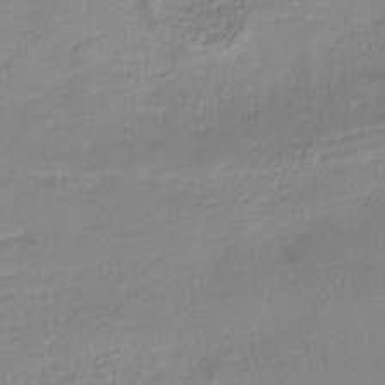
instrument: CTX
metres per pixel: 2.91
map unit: lHb
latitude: -41.0108
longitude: 72.3684
